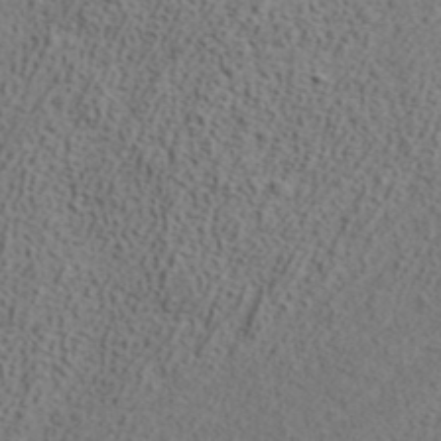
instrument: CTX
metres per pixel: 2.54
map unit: ANa
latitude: 38.1011
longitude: 20.3306
